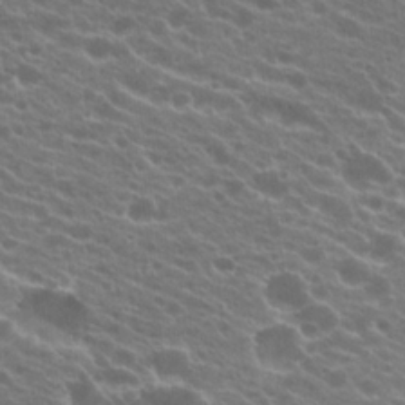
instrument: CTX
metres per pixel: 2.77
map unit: Hto
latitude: 22.1389
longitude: -38.1956
